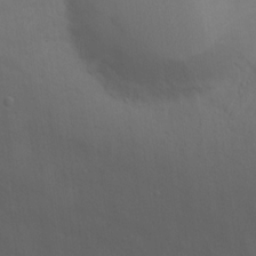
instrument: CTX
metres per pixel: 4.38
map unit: Ht
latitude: 11.9717
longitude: -40.8380
